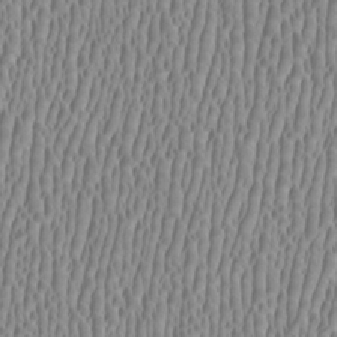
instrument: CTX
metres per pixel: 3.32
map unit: HNhu
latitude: 0.4412
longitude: -0.2711
